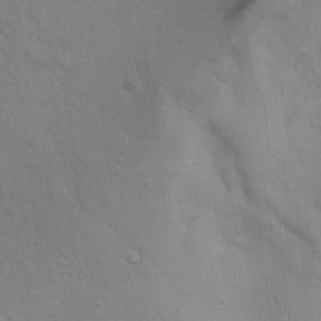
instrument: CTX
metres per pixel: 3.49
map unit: lAvf
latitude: 9.3860
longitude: 168.3873
